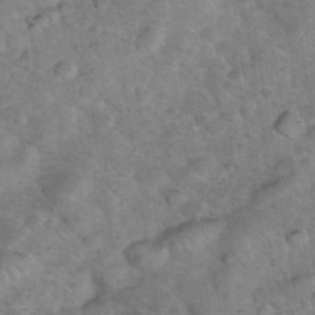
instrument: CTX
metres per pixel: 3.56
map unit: eHh
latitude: 36.8758
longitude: -66.6679
